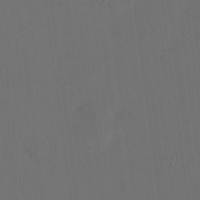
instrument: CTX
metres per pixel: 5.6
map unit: eHh
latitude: 18.7057
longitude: -65.8772
